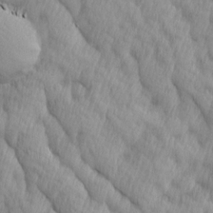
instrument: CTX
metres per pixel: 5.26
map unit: Ave
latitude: 12.8947
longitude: -105.9339
